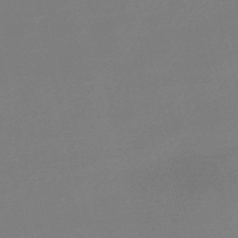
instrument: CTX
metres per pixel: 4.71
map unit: Nve
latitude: -57.1242
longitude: 63.0108
